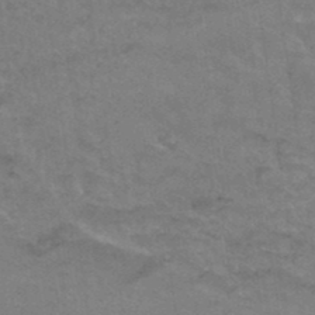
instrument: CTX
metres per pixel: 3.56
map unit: Hto
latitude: 37.7639
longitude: -41.5560
